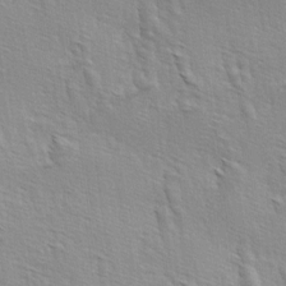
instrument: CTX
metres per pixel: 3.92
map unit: lAa
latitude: -4.4251
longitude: -121.8773
